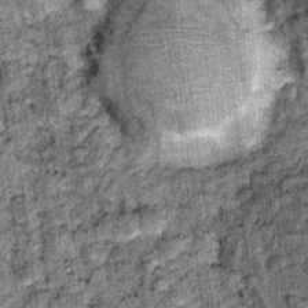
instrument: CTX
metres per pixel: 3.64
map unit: Nhu
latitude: 15.5938
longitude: -32.0633
